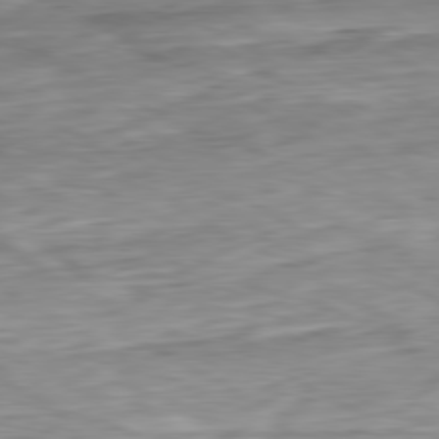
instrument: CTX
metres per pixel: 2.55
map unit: Ap
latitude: -81.1998
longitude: -67.4615
